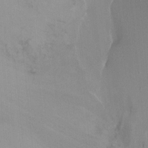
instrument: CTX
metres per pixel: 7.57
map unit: Ht
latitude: -9.1431
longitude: -37.4049
